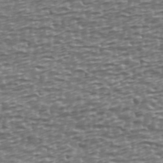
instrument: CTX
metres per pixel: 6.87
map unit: Ave
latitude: 40.4223
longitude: -112.8380
